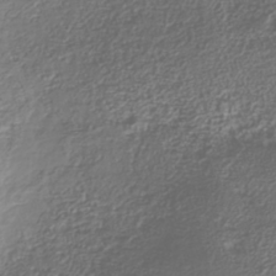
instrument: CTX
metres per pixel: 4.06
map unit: Nhu
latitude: -41.4454
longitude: -85.5371
